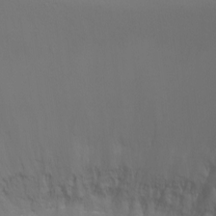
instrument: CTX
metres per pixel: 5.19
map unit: Ht
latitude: -6.9163
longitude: -29.5749
